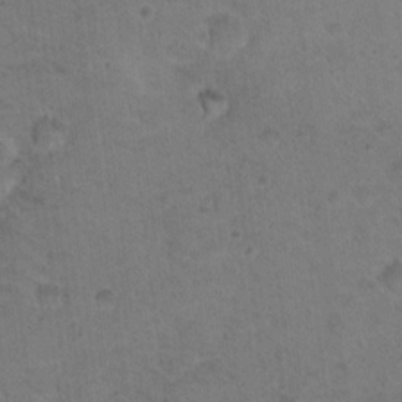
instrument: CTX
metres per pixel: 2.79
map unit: Nhu
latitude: 17.6883
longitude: -31.0837
